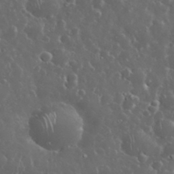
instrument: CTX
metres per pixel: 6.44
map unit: eHh
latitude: 33.9906
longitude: -61.2726
